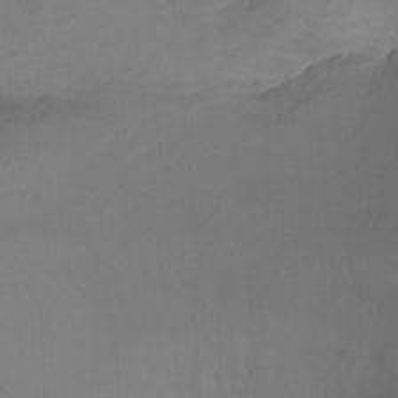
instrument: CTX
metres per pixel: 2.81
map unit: Nhu
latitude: -4.6518
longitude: -76.2144
